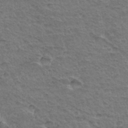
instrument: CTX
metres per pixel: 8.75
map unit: Hto
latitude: 35.0269
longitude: -45.5182
